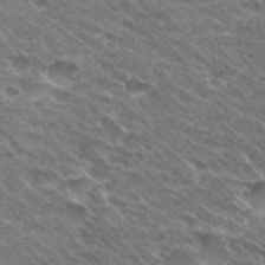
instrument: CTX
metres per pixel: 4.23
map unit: Hto
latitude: 30.7625
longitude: -43.0459
